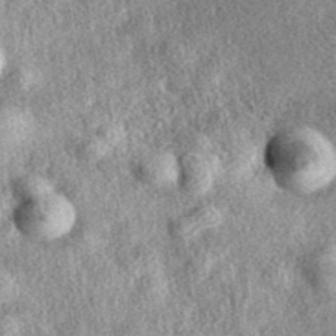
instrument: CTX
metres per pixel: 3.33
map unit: eAb
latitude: 39.2915
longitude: 107.7289
